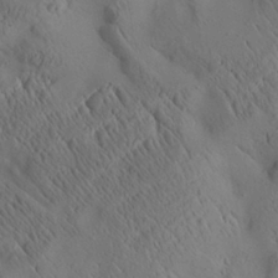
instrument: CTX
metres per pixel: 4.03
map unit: Aa
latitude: 25.3670
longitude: -143.0648
